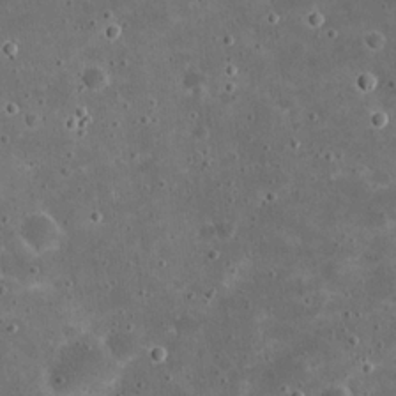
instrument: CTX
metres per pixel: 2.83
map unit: eHh
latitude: 20.9136
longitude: -65.3671
